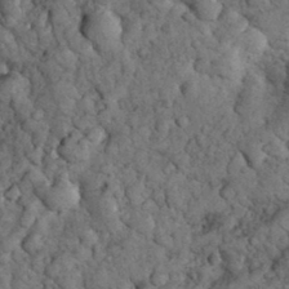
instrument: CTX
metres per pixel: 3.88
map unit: eHh
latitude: 32.9703
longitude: -67.0458
